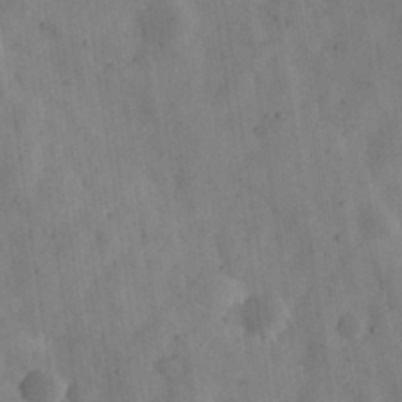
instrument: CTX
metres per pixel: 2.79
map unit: eHh
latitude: 30.7625
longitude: -73.8962
